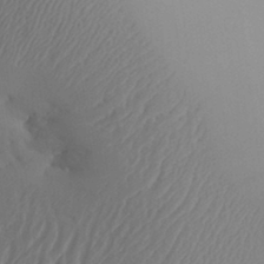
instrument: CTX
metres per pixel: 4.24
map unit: Aa
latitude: 32.4034
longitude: -141.1781
